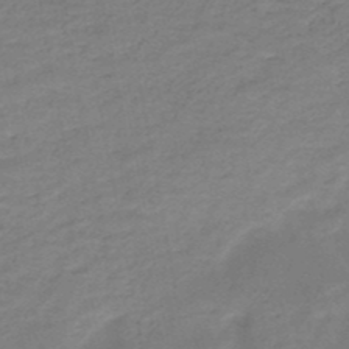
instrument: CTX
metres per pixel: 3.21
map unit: HNb
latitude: -49.6155
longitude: -39.5371
